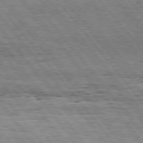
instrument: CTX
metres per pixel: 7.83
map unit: Hpe
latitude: 75.3482
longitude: -139.2159
